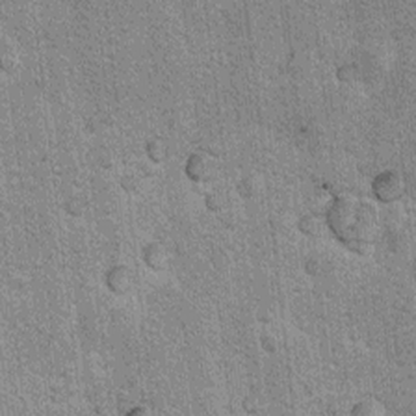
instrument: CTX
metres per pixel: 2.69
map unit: Ht
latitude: 8.2523
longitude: -36.8758
